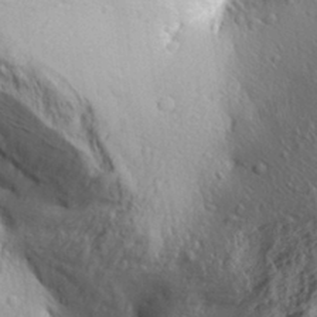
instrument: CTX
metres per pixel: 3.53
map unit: Aa
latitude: 29.7072
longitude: -137.6883
